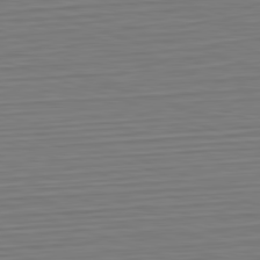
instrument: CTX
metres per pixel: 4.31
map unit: Hpe
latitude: -82.6140
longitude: 14.0850
